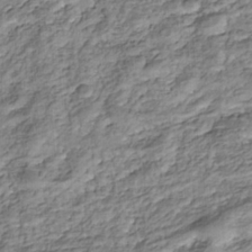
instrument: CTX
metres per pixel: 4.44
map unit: Nhu
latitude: -38.4251
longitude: -81.6316
